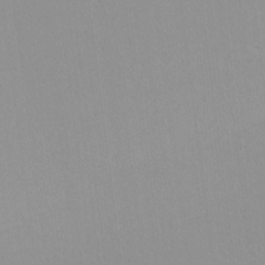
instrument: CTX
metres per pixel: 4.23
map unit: lHvf
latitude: -12.4440
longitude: -104.3279
